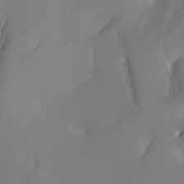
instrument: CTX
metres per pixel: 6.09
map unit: Nhu
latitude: -6.5573
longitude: -89.1592
